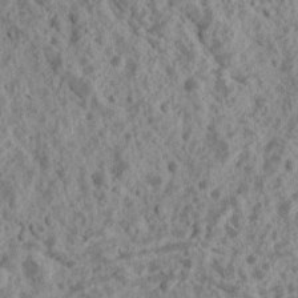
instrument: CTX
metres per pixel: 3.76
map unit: Ave
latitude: 18.3467
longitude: -134.5545
